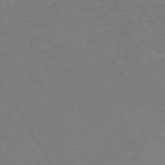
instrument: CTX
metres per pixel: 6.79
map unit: Hpe
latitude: -72.7652
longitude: 9.2754
